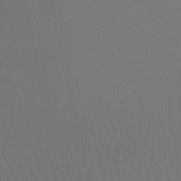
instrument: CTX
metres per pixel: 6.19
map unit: Ht
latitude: -3.8233
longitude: -26.9703
